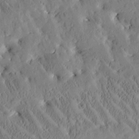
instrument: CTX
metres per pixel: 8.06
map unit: Htu
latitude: -3.1053
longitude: 174.5006
